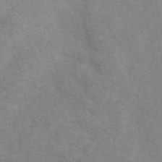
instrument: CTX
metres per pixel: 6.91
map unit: eAb
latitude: 50.5167
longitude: 111.4643
